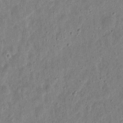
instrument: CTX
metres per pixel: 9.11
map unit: eHh
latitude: 10.2334
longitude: -73.4049
